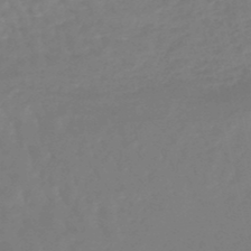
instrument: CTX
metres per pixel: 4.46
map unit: eHb
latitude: -46.3495
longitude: 81.8045
